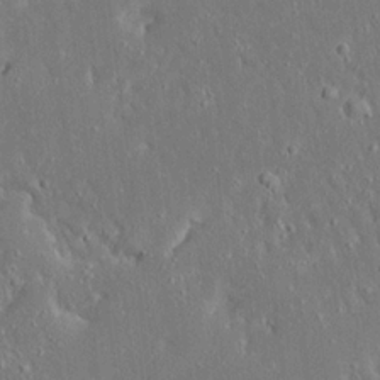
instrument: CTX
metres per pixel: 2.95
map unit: Ave
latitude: 17.6316
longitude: -140.6301
